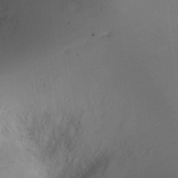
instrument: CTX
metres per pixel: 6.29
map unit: Ht
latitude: -15.1431
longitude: -40.9324
